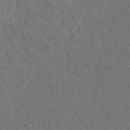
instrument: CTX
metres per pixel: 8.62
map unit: lHvf
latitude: 37.7072
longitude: -91.2348
